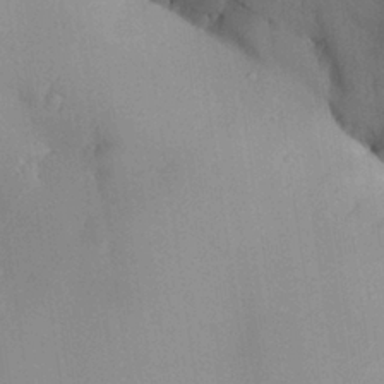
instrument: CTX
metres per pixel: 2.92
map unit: Aa
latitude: 27.5182
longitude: -133.3104
